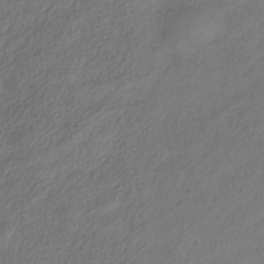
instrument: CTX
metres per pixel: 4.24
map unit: HNhu
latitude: -39.9367
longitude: 101.9178
